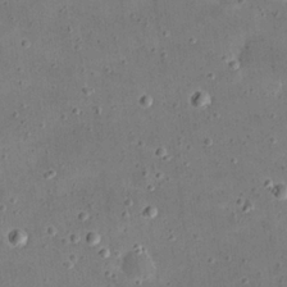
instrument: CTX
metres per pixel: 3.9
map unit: eHh
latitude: 21.5560
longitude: -65.9906
